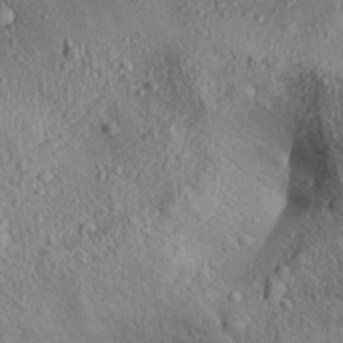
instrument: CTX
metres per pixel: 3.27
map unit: Aa
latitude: 31.7639
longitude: -133.7828
